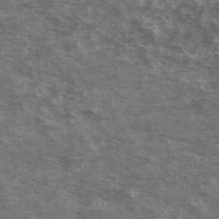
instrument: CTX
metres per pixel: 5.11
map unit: Ave
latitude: 40.2900
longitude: -110.2901
